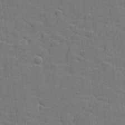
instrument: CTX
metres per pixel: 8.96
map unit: lHvf
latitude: 25.7449
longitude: 142.4817
